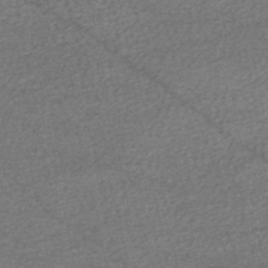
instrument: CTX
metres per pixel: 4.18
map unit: HNhu
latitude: -48.0094
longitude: 103.0298
